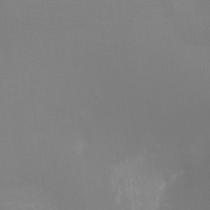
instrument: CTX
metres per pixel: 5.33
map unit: Nhu
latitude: -8.0472
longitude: -92.4034
